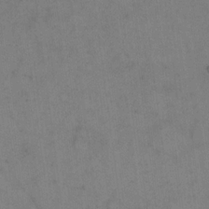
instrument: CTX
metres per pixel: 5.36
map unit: eHh
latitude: 18.8569
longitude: -64.5168
